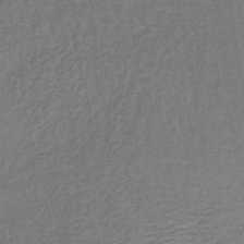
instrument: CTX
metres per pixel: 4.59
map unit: lHb
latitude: -38.8975
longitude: 60.1606
